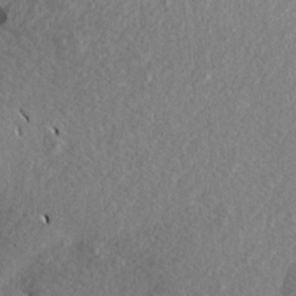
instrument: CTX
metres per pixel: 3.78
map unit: Aa
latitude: 19.1781
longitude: -145.6694
